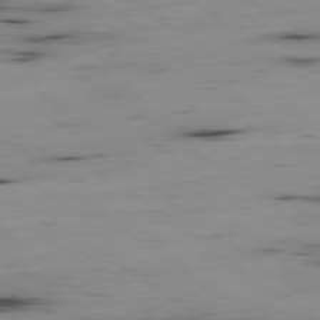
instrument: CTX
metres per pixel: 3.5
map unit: Ap
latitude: -79.3509
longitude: -73.6316
